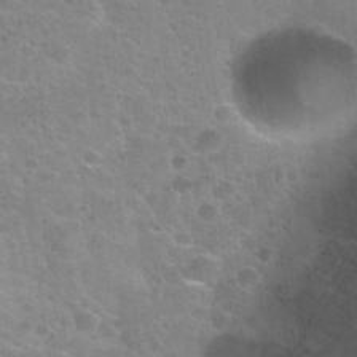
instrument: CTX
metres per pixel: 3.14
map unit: Nhu
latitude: 32.2145
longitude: -51.9339
